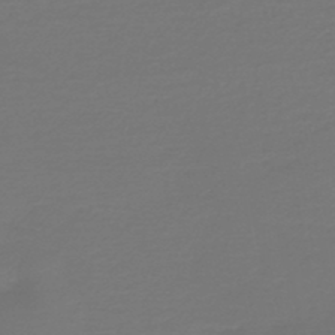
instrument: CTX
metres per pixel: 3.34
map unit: HNb
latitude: -47.0108
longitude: 53.9367
